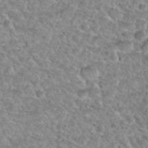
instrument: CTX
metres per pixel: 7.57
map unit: Nhu
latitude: 30.0444
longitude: -49.9150
